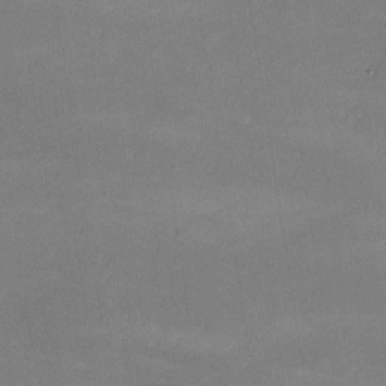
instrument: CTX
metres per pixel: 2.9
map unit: lHvf
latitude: -9.4076
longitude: -101.8206
